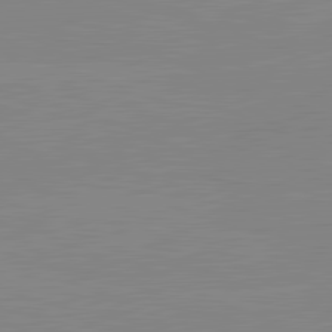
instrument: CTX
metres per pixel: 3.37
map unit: lApd
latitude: 81.7827
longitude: -157.1403
